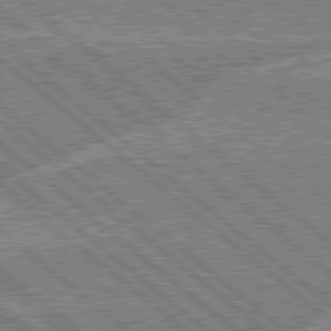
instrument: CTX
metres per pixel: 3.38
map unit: Hpe
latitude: 78.5924
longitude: -159.8583
